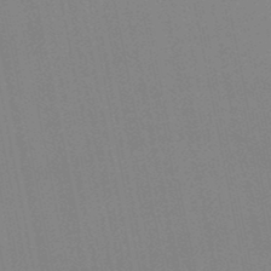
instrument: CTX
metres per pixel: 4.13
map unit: lHb
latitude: -48.1795
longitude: 68.9541
